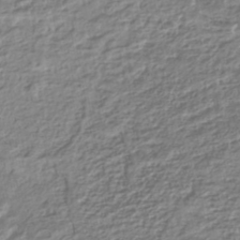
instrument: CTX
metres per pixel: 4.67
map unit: HNhu
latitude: -44.5007
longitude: 103.4832
